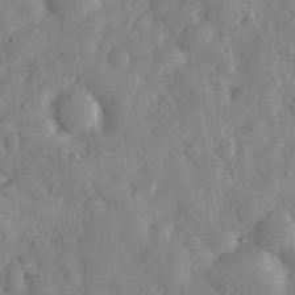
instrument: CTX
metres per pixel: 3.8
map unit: eHh
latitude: 34.1766
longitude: -69.4238
